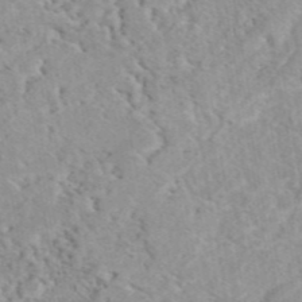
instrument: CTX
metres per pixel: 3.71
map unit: eAb
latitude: 44.5357
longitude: 115.5966
